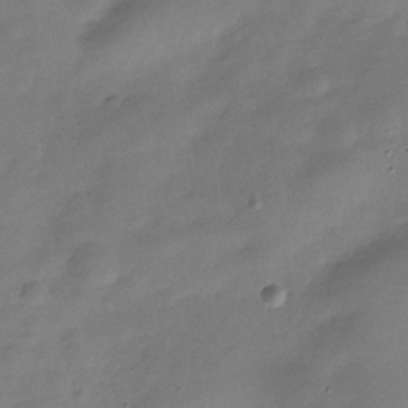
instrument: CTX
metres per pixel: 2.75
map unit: Hve
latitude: -31.8044
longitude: 93.5021
